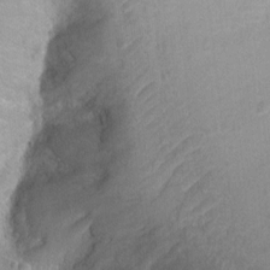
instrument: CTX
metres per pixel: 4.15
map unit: Ht
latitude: -2.3117
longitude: -26.8002
